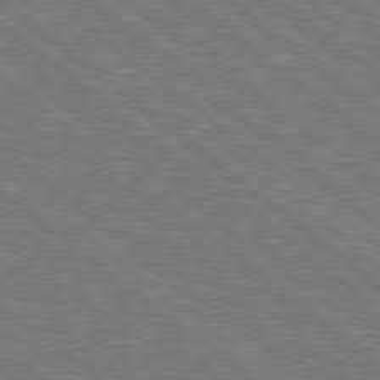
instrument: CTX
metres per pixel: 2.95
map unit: Hpe
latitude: 78.8758
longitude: -170.3278
